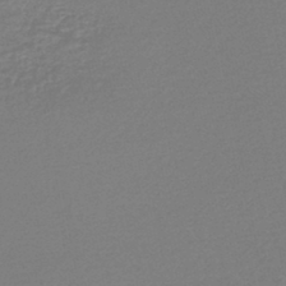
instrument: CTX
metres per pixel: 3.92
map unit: lHb
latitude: -44.1417
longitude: 65.3132
